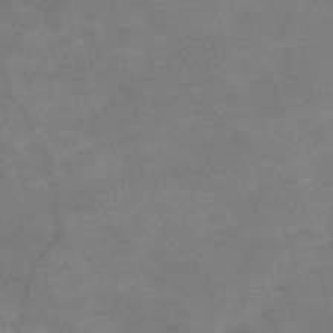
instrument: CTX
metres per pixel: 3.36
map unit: Nve
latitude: -58.6329
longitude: 51.5399
